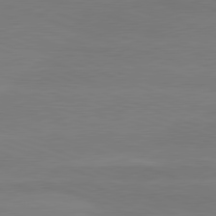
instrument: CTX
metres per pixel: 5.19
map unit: lApd
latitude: 81.1214
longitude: -131.7828
